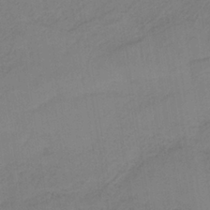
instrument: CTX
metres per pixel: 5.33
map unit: HNb
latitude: -35.6722
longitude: 56.9353
